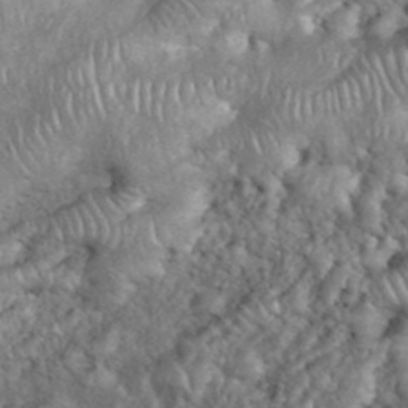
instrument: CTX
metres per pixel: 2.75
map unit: eHh
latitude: 38.3278
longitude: -57.3481
